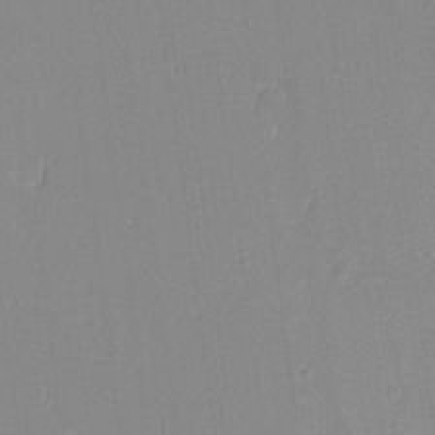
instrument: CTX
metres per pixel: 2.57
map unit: Ave
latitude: 18.4601
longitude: -140.5923
